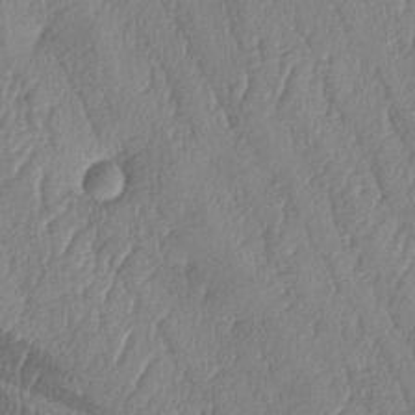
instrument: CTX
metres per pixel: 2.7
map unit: lAa
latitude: -7.8800
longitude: -129.2537
